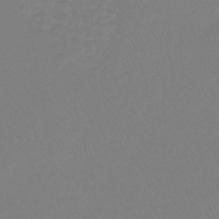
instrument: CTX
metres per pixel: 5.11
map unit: lHb
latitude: -41.6911
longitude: 64.5385
